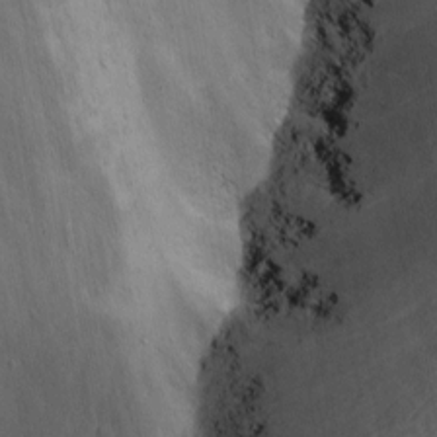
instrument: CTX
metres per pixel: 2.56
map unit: Nhu
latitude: -8.2739
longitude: -66.4412
